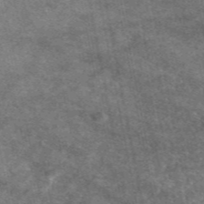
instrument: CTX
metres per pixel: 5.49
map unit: eAb
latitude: 47.4994
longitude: 121.7855
